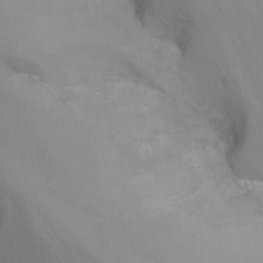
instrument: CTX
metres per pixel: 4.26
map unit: Nhu
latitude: -15.5966
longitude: -54.6301
